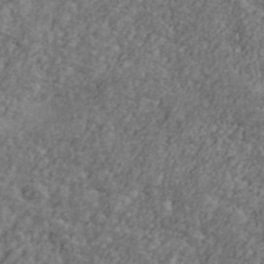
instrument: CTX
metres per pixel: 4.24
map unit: Ave
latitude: 41.6127
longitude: -111.1970
